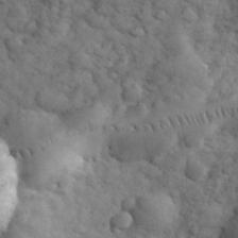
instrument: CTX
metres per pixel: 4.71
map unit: eHh
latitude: 33.0647
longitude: -67.6127
